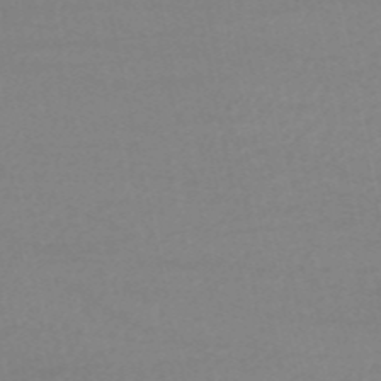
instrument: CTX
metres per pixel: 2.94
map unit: HNb
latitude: -54.2551
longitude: -33.9906
